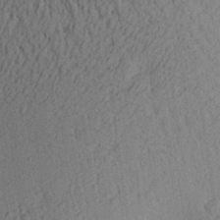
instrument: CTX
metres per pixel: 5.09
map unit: Aa
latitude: 26.5546
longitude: -145.4237
